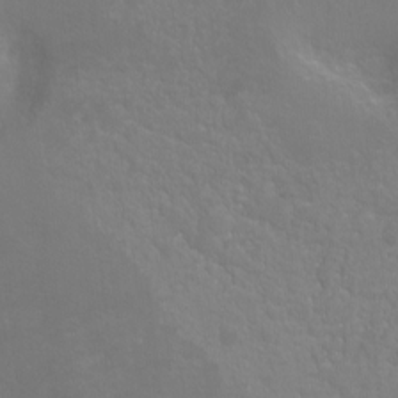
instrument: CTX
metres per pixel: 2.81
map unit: Ht
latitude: -5.3887
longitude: -35.0269
